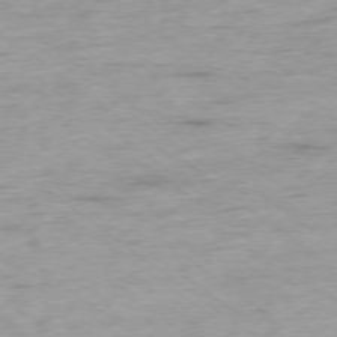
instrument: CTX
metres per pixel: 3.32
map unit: Ap
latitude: -78.0850
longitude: -82.1955
